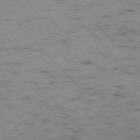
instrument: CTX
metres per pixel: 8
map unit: Ap
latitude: -76.4818
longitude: -60.7246
